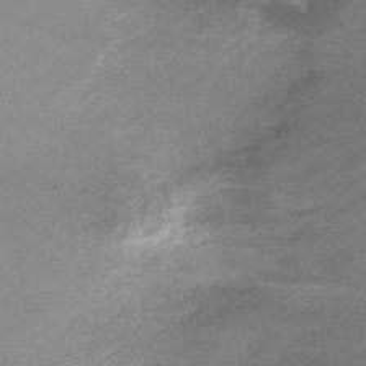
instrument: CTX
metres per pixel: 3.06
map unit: HNb
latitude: -54.6519
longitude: -36.7246
